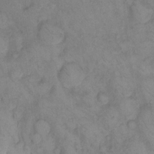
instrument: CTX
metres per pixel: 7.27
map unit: eHh
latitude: 13.1214
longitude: -63.7639
